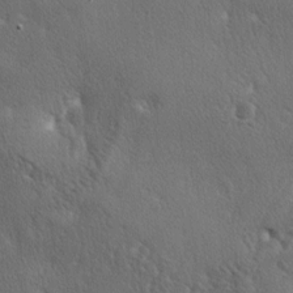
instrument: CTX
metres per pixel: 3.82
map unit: lAa
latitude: -4.8030
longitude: -125.7261
